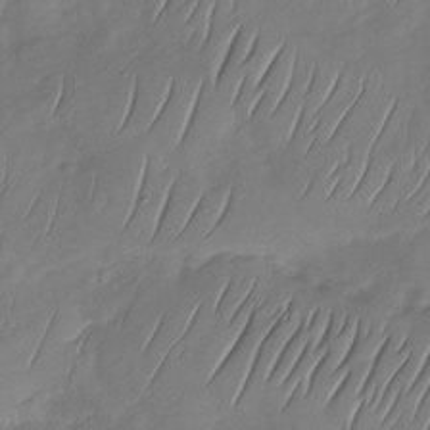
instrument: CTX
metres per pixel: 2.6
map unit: Nhu
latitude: -29.7667
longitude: -58.8380
